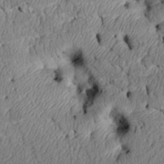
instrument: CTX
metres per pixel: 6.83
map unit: Htu
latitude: 3.4237
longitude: 149.8045
